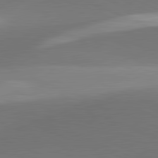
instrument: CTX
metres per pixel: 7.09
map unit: lApd
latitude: 81.5938
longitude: 129.6911
